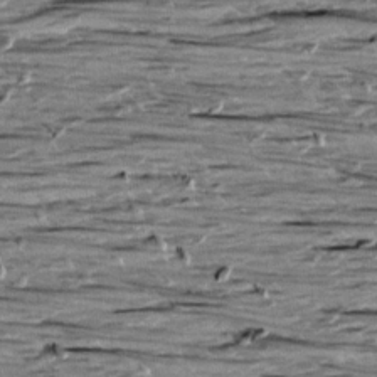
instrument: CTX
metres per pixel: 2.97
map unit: Aa
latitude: 9.3860
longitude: -139.6883
